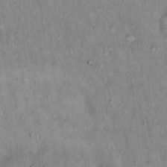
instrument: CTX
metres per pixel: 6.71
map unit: Hto
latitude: 14.8947
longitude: -59.2348
